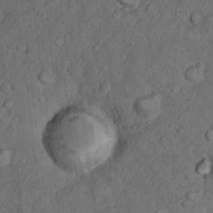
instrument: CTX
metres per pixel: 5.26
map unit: Nhu
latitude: 10.0633
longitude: -24.3089
